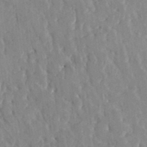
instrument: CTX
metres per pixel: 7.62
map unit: HNhu
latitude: 4.8758
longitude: 10.3684
